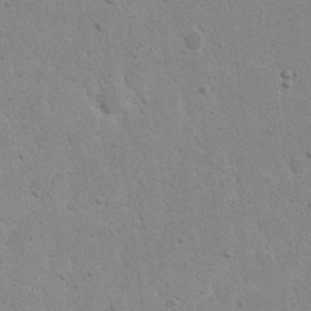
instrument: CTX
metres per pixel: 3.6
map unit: eHh
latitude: 21.5371
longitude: -68.5924
